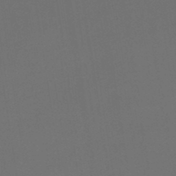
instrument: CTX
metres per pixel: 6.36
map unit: HNhu
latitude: -48.5007
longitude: 99.7289
